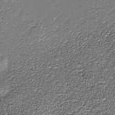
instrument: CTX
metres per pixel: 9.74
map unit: Nhe
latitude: -37.5588
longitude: -87.3104
